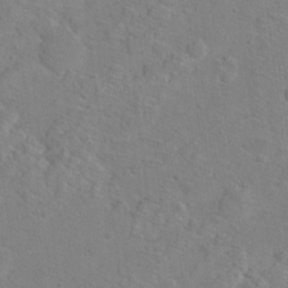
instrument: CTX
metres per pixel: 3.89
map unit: Hto
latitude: 17.9528
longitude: -39.4993
